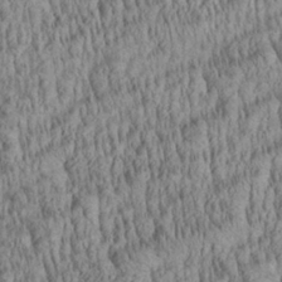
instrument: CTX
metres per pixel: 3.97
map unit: Aa
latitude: 28.2333
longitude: -136.2523
